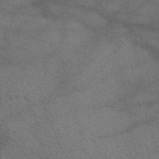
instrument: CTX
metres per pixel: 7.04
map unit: eAb
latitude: 50.6679
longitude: 109.6344
